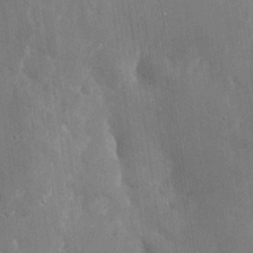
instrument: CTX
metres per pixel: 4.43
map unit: Nhu
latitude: -28.4818
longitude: -80.4601
